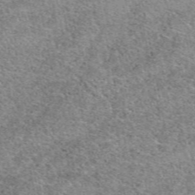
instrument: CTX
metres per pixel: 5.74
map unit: eAb
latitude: 49.5371
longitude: 114.6518
